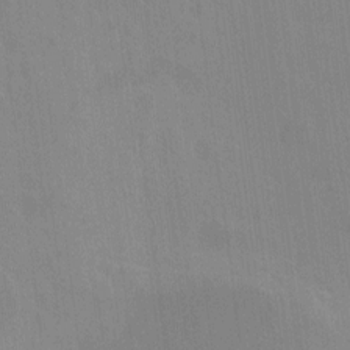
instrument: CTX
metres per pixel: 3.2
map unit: Hto
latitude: -11.4643
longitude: -38.6490
